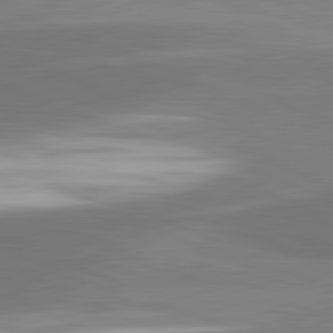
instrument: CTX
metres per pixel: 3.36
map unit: lApd
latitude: 81.8394
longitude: 153.2376
